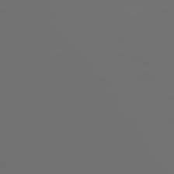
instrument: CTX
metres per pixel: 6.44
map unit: Hpe
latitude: 73.7450
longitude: -128.3656
